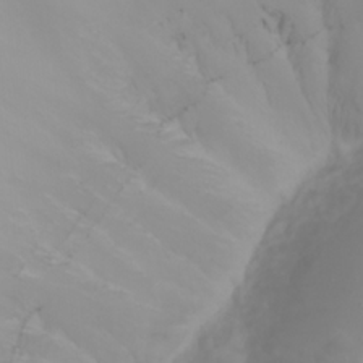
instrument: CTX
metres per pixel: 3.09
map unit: eHh
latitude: 22.0822
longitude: -64.5546
